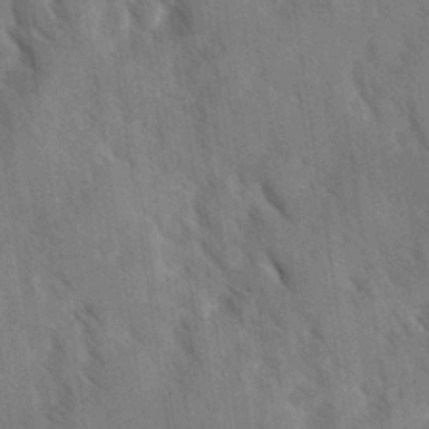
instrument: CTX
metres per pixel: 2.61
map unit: Ave
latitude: -0.7275
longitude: -111.5182
